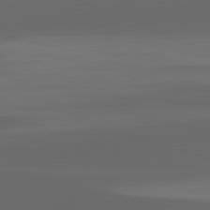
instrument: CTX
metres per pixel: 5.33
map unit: lApd
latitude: 82.7624
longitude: -136.9325
